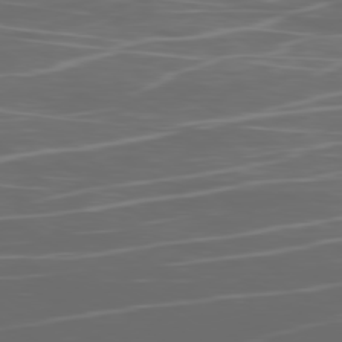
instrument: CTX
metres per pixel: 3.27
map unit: Ap
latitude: -79.8800
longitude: -73.4427
